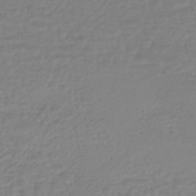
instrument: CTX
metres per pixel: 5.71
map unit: HNhu
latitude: -47.0297
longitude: 96.0661
